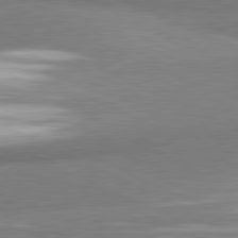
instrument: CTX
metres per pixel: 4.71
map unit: lApd
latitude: 81.1214
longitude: 164.1039
